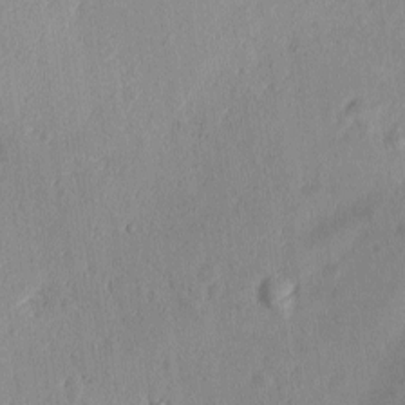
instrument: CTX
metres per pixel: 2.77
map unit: Ave
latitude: -10.3873
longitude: -121.7450
